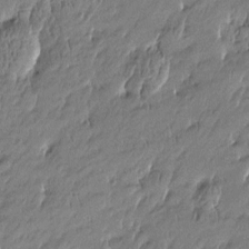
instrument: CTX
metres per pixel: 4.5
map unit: Htu
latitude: -5.1053
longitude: 176.7274
